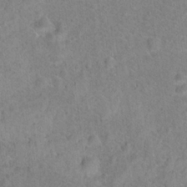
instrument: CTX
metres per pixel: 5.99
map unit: Hto
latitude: 17.6316
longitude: -43.4615
